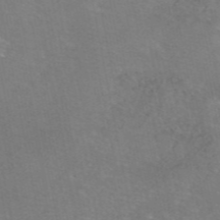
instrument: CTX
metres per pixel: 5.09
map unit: eAb
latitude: 47.0648
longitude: 105.8422
